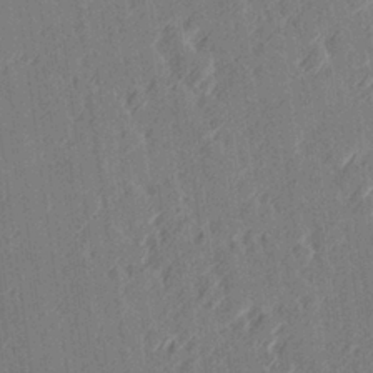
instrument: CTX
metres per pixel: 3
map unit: Hve
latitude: 26.9136
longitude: 145.4832
